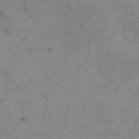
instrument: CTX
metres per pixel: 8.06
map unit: eHh
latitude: 15.3671
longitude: -67.6882
